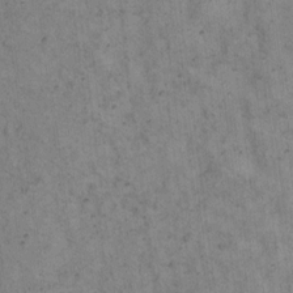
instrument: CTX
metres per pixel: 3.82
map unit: Hto
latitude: 8.2523
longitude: -59.0836
